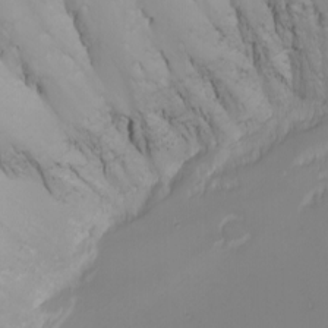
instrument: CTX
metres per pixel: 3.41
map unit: Nhu
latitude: -7.8233
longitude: -89.7261
